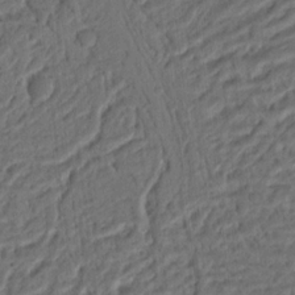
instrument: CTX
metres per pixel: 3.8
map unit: Ht
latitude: 11.8395
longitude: -75.3860
